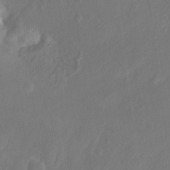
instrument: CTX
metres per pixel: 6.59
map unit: Htu
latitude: -12.8597
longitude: -70.5923
